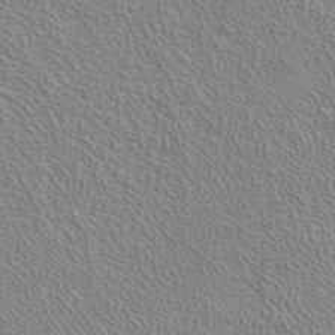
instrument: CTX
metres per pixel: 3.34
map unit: ANa
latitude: 39.8016
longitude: 19.7856
